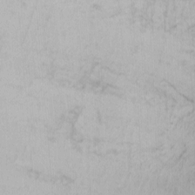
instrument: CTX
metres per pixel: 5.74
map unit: Nhu
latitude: -0.8219
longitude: -78.8191
